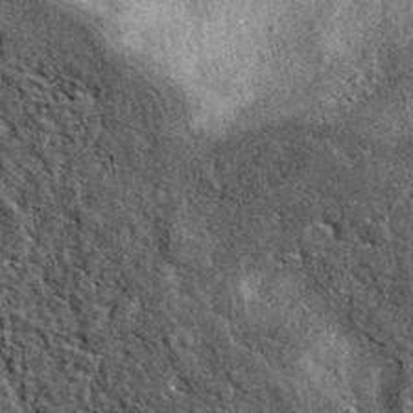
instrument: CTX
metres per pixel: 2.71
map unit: eAb
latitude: 38.4979
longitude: 107.1053
